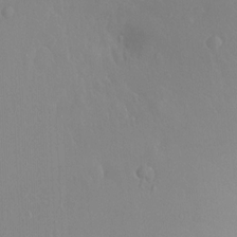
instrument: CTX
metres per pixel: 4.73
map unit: Ht
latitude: -8.6140
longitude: -37.1970
